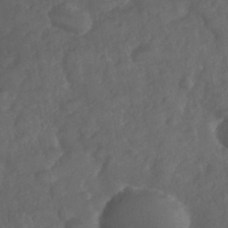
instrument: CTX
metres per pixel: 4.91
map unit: Nhe
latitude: -35.8611
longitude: -178.2712
